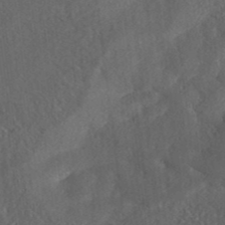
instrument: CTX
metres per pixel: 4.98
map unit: ANa
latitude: 37.4993
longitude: 17.8234
